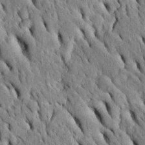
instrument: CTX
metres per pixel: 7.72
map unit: Htu
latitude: -2.4251
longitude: 151.5021
